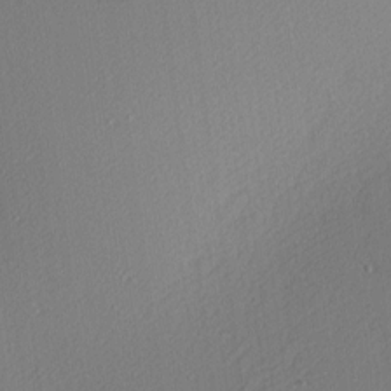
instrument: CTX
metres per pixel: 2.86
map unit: Nhu
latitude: 0.7813
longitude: -77.1781
